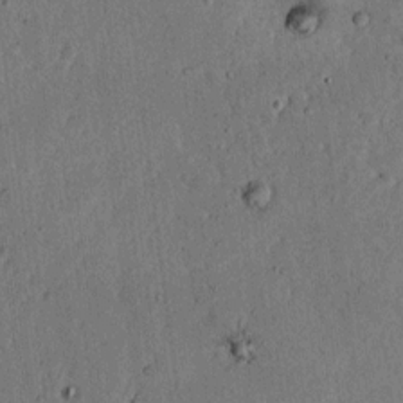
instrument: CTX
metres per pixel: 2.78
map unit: lAvf
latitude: 4.3845
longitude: 158.6707
